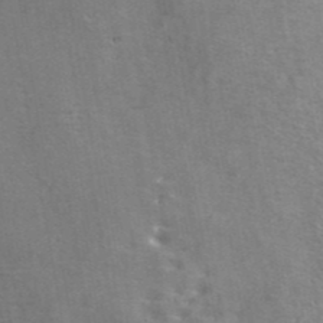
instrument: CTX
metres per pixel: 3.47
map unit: ANa
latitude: 41.3292
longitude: 18.5007
